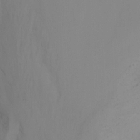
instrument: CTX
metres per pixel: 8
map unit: Nhu
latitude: -13.0864
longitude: -59.9717
